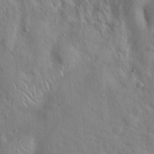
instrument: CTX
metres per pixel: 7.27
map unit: Hto
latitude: 17.2348
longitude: -52.9514
